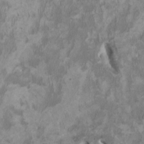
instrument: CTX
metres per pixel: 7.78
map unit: HNhu
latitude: 3.3670
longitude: -3.3859
